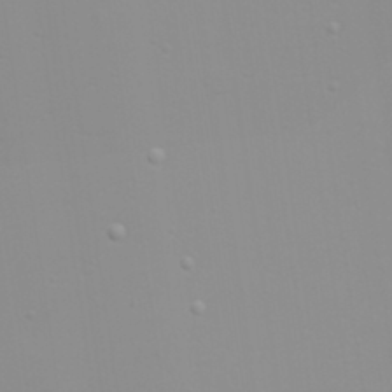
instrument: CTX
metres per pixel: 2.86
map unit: eHh
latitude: -6.6329
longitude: -80.4979
